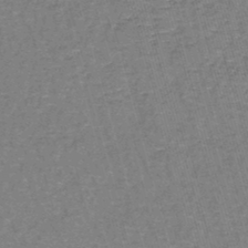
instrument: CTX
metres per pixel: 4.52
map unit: lHb
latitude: -43.3698
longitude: 55.7856
